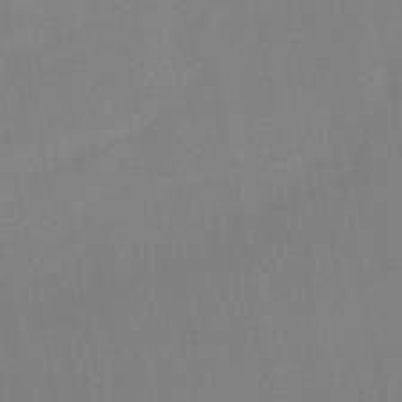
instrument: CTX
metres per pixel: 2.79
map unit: lHb
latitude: -48.7275
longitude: 84.0283
